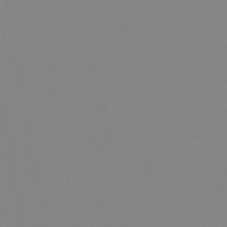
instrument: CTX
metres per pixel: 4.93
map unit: eHb
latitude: -50.1606
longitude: 74.1228
